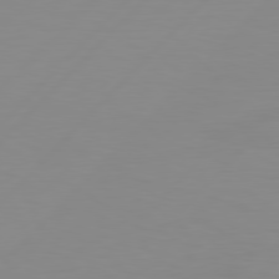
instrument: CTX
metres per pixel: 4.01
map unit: Hpe
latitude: 78.1200
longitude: -139.6505
